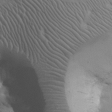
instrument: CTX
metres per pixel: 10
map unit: eHh
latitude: 31.0270
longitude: -69.0837
